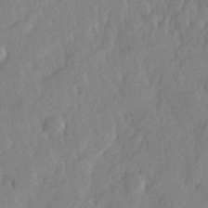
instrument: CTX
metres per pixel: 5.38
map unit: Hve
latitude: 25.3103
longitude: 143.8611
